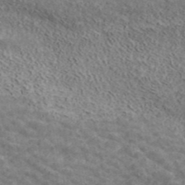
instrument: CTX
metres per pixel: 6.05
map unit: ANa
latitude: 41.3481
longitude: 16.3118
